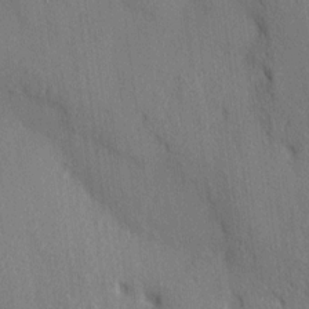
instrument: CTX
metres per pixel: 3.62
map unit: HNhu
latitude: 13.4049
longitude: 10.2740
